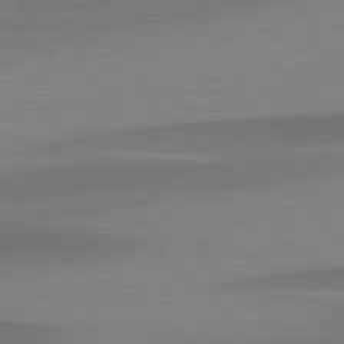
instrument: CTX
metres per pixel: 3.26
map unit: lApd
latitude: 79.5749
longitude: -94.7247
